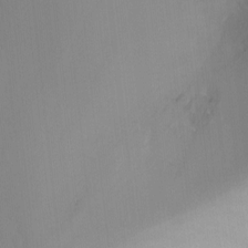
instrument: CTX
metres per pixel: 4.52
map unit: Ht
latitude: -10.3873
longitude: -27.8206
